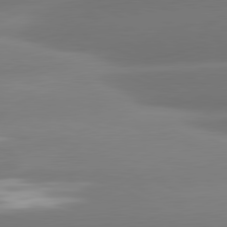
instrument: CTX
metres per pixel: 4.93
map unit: lApd
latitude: 80.7624
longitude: -160.8569
